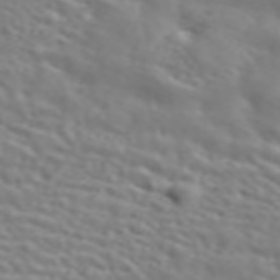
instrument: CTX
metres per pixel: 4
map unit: ANa
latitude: 45.6505
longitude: 27.9556
